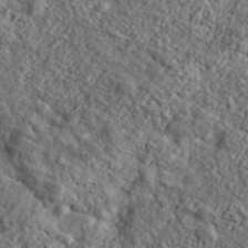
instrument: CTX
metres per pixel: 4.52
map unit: eHh
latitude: 37.1026
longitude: -81.7072
